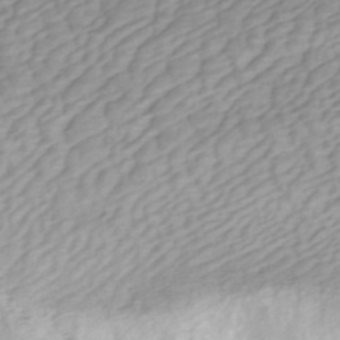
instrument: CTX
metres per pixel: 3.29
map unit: HNhu
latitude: -46.9164
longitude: 103.1053
